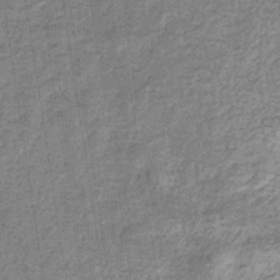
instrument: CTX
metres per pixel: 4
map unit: eHb
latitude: -33.6722
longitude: 75.8990
